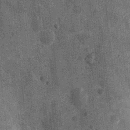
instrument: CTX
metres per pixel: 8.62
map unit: Nhu
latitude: 6.7624
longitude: -23.9717
